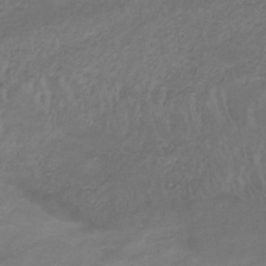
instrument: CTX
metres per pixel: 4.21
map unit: eHb
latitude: -33.1243
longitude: 68.3495
